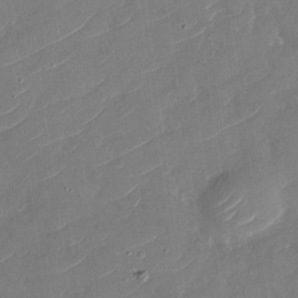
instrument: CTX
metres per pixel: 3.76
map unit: Nhu
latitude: -29.5777
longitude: -72.8947
